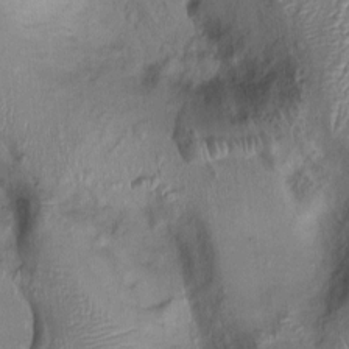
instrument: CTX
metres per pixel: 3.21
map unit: Ht
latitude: 0.1011
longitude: -14.4034
